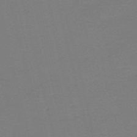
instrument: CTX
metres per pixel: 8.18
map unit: HNb
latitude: -50.6896
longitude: -41.7449
